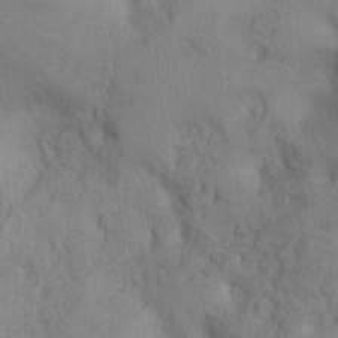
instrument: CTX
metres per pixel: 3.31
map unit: Ht
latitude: 0.2144
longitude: -13.6127
